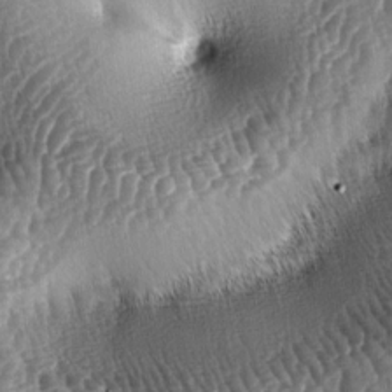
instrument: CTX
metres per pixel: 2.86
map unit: lAa
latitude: -5.2376
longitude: -127.8395
